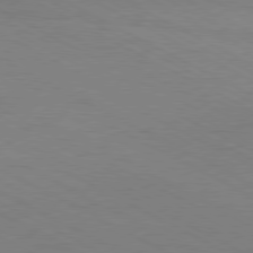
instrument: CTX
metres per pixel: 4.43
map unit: Hpe
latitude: -81.0487
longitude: 12.4818
